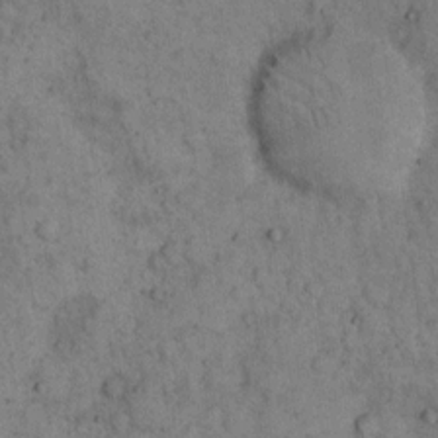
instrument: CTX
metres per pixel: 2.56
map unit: eHh
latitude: 16.3845
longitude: -62.0633
